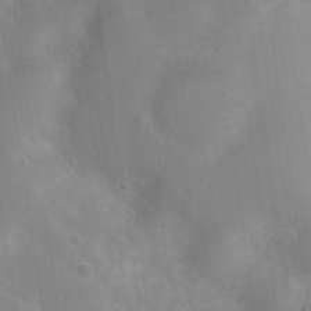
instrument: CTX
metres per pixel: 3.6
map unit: Nhu
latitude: 8.1200
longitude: -21.4427
